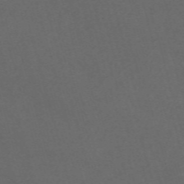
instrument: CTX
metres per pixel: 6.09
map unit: Nve
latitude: -58.7463
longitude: 59.6532
